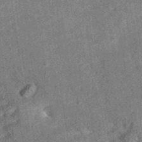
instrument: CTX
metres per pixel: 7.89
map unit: eAb
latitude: 35.5938
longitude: 115.1053
